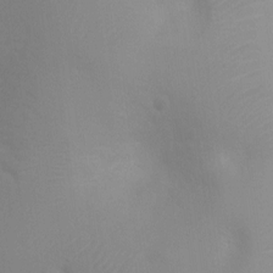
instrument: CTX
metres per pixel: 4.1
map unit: Ht
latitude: 3.0269
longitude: -25.3292
